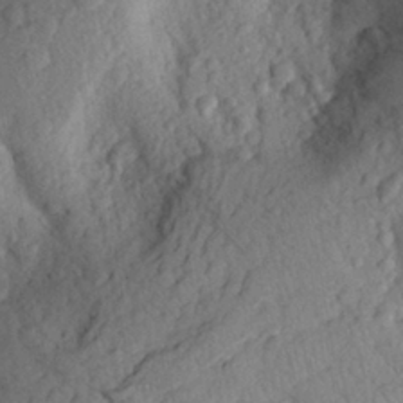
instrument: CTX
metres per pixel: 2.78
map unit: Aa
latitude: 25.4048
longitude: -147.9528
